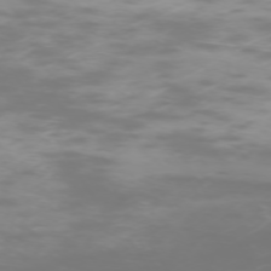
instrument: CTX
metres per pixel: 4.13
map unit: Hpe
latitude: -73.7855
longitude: 4.6896
